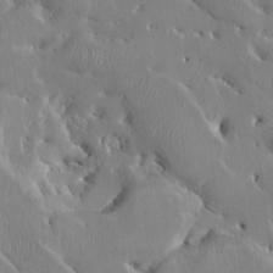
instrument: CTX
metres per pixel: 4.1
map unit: HNhu
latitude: 4.1011
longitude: -4.3278
